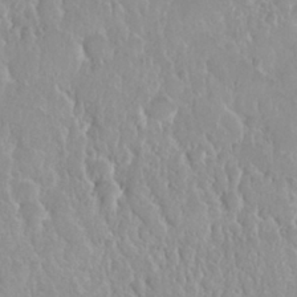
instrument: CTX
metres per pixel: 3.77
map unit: Nhu
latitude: 28.9325
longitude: -54.9136
